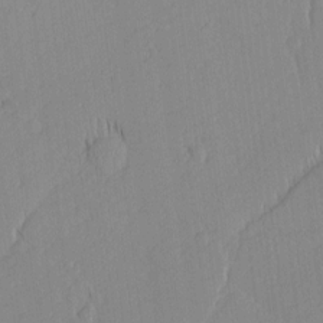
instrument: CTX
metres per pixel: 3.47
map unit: Nhu
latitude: -6.5007
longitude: -153.1403
